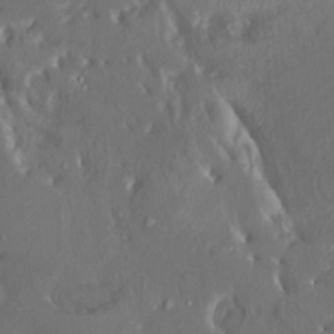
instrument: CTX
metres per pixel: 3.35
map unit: HNhu
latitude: 4.9136
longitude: 13.5210
